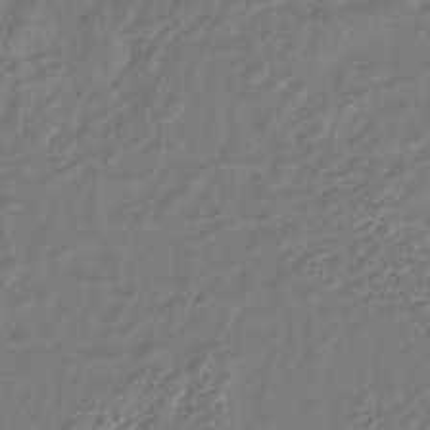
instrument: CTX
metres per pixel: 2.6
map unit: lHb
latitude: -43.2753
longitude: 77.6155
